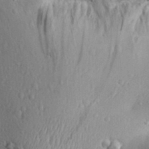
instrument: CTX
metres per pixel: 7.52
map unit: Aa
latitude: 31.1970
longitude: -134.4790
